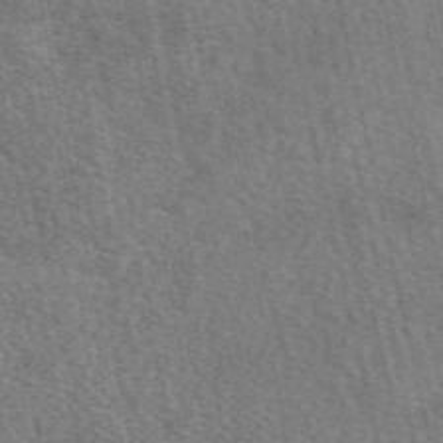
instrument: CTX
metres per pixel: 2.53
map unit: eAb
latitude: 50.2900
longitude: 113.7478
